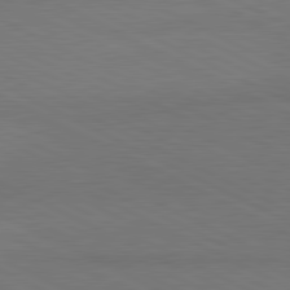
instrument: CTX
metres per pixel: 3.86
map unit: lApd
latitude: 81.1592
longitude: 149.1809
